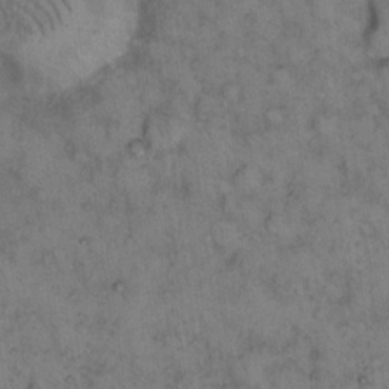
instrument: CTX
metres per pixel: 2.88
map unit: eHh
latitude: 15.2915
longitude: -64.2334
